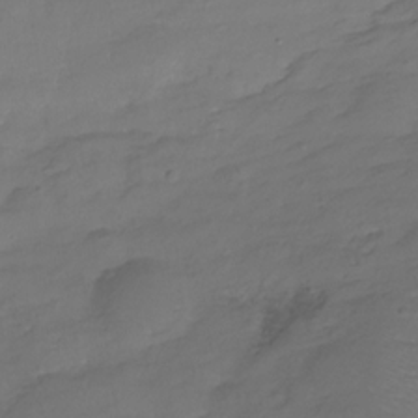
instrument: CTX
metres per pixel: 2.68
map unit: Hve
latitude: -27.9178
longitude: 91.0865
